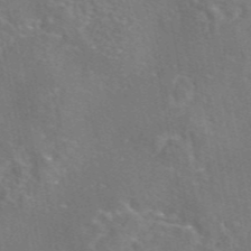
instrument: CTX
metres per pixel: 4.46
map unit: eAb
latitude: 45.8016
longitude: 107.6533
